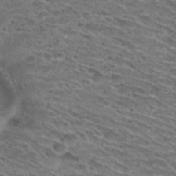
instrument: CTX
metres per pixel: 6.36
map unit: Hto
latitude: 29.6316
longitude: -46.8380
